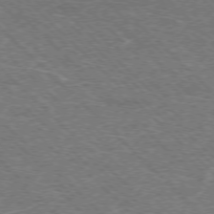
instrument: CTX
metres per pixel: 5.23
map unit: Hpe
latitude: -77.0675
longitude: -11.5182
